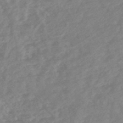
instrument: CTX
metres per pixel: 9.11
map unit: HNhu
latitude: -45.1431
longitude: 91.4077
